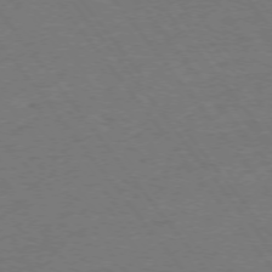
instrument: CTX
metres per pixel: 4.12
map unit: Ap
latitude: -75.3510
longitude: -82.1388
